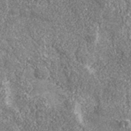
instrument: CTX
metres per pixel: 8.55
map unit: eHh
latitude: 43.3293
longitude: -89.8206
